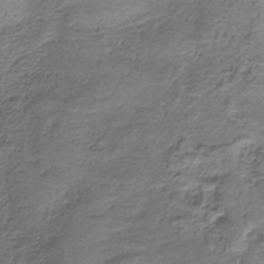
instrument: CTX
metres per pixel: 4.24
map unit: HNb
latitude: -34.7652
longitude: 58.4817
